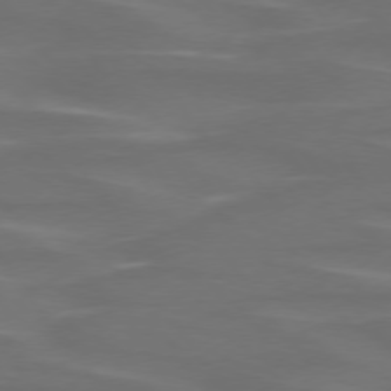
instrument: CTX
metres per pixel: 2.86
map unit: lApd
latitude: 75.0836
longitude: -79.4805
